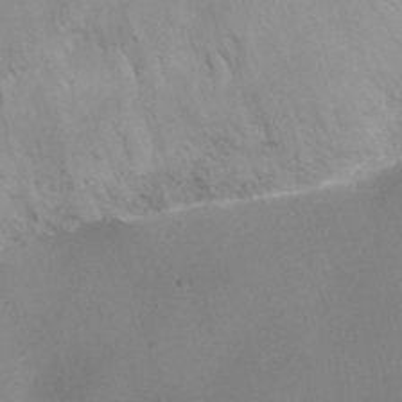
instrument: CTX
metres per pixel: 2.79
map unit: Ht
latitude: 1.3292
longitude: -21.4616
